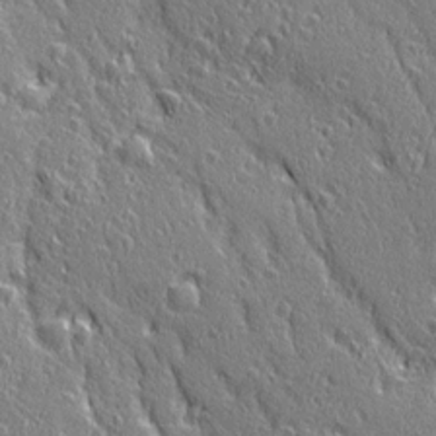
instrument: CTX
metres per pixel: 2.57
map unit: Ave
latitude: 20.9514
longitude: -136.1389
